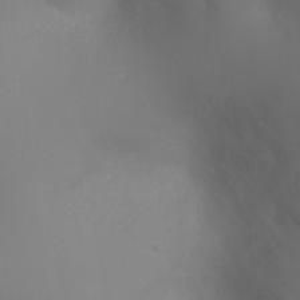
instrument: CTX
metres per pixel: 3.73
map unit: Ht
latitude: 0.5545
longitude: -21.0270
